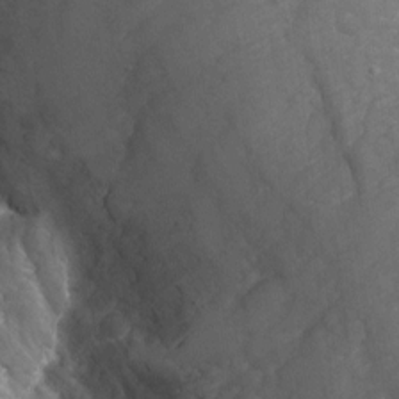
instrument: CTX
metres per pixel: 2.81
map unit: Nhu
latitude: -19.8989
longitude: -56.8568
